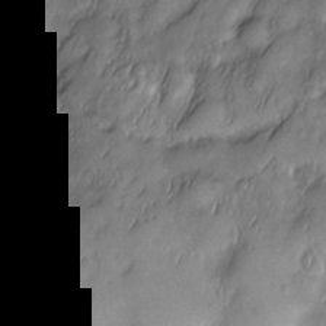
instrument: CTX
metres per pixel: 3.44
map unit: Nve
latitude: -26.8596
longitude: -148.9514
